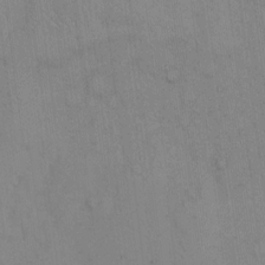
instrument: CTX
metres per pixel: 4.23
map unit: eHh
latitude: 12.4601
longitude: -61.3292
